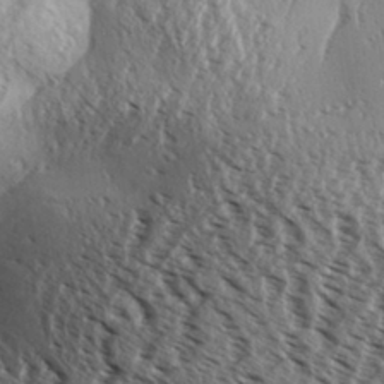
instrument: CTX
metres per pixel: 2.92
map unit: Aa
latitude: 31.6694
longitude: -137.9906
